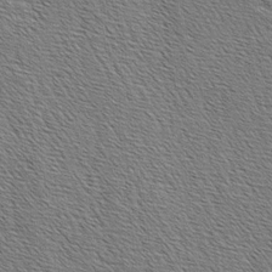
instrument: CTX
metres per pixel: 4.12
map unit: lAa
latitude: -3.8044
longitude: -121.7450
